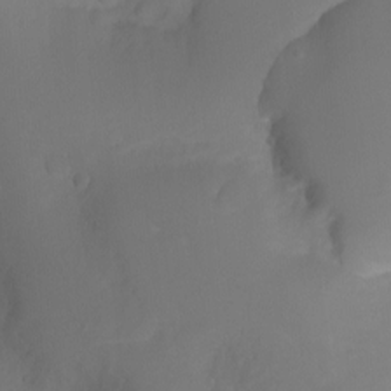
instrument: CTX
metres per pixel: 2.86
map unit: Nhu
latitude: -4.5384
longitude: -76.3467
